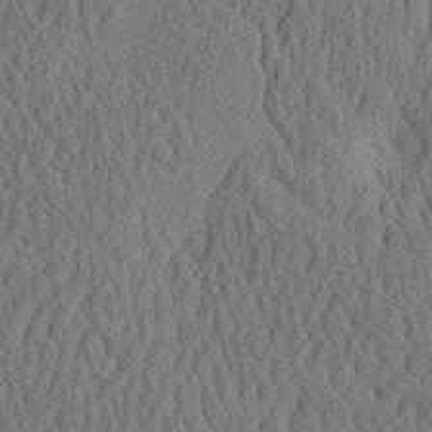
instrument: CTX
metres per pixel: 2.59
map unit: eHh
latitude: -2.8407
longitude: 15.3888
